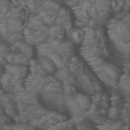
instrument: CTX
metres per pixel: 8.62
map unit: ANa
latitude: 37.0081
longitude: 23.9556
